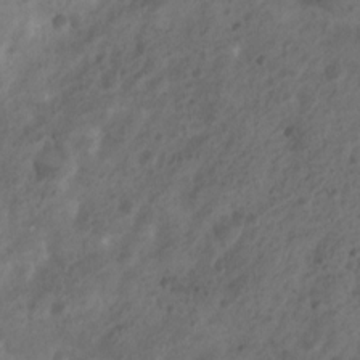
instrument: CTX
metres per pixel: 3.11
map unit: Nhu
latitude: 6.6301
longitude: -22.6112
